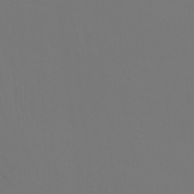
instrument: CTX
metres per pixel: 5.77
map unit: Htu
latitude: -6.0661
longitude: -70.8569
